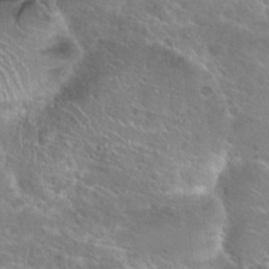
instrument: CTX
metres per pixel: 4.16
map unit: Hto
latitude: 25.2159
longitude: -49.0081
